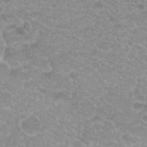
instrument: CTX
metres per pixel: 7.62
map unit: Hto
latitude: 20.1389
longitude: -37.1970
